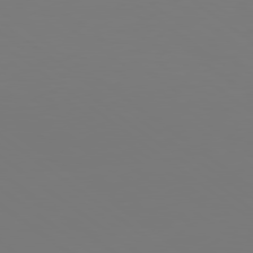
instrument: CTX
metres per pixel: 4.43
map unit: lApd
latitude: 78.8380
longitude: -175.5371
